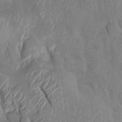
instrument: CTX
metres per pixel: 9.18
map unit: Htu
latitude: 0.6868
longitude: 147.1620
